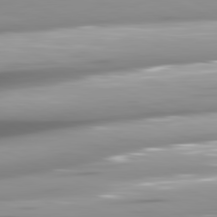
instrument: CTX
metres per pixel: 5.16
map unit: lApd
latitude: 81.6316
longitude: -147.4049
